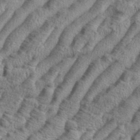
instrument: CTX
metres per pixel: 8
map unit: eHh
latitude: 37.4805
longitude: -136.8569
